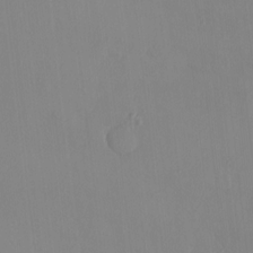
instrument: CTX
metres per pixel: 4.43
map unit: HNhu
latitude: 5.3293
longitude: 1.7289
